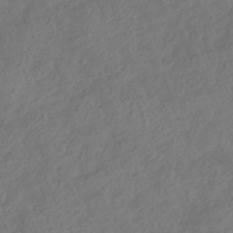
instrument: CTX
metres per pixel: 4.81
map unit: HNhu
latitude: -42.1227
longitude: 106.7841
